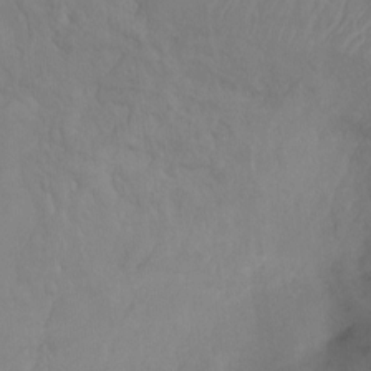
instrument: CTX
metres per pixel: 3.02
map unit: Ht
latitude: -14.1228
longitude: -44.3089
